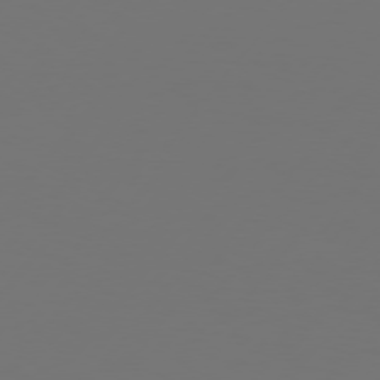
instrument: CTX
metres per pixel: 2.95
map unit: Hpe
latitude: 75.4238
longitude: -129.3293
